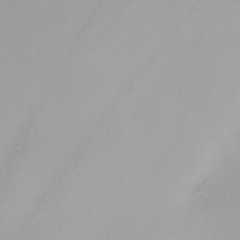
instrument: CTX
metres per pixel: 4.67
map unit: Nhu
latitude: -4.9919
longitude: -91.6505
